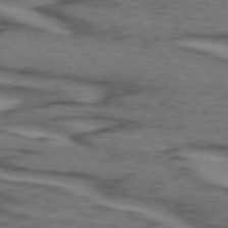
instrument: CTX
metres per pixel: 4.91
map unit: lApd
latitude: 73.8206
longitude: -71.8205
